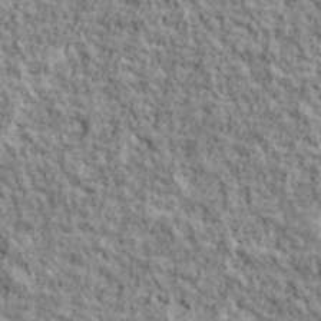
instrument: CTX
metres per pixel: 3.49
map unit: lHvf
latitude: 38.6868
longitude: -90.3278
